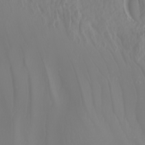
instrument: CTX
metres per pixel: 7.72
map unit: Nhu
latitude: -7.5210
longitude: -94.1011
